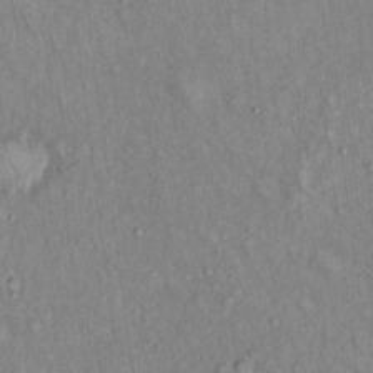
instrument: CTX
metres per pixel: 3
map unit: Hto
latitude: 14.6113
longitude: -60.9136
